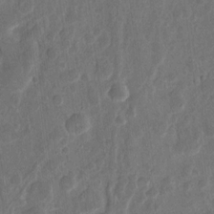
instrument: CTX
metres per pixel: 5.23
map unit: eHh
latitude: 11.5938
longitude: -73.3293
